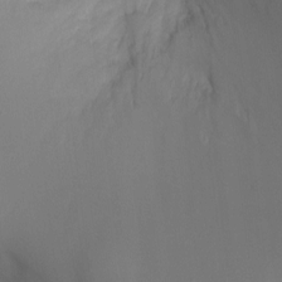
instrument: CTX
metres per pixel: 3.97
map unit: Ht
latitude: -2.1794
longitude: -18.4223
